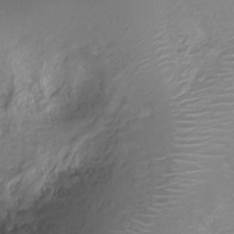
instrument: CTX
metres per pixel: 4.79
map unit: Ht
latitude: -7.7477
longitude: -19.4048
